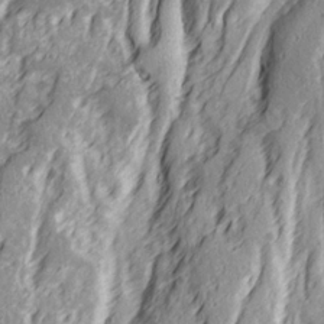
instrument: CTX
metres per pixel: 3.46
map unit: Ave
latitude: 22.2145
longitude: -132.4034
